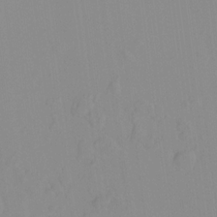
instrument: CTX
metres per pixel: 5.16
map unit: Hto
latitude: -8.2928
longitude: -41.7071
